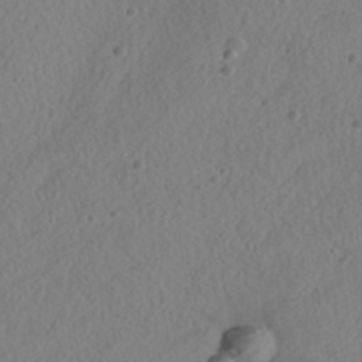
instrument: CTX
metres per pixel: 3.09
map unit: HNhu
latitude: -39.5777
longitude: 101.4076
